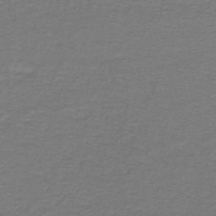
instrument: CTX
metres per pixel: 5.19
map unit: lHb
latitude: -43.5777
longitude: 56.9919
